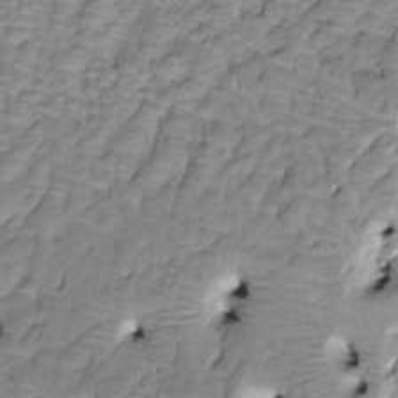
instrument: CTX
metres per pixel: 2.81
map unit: HNhu
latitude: 3.0647
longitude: 8.8786
